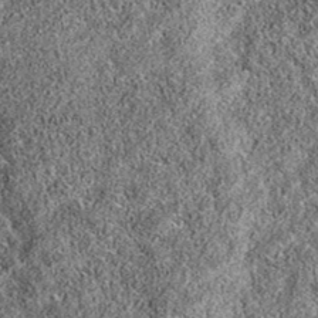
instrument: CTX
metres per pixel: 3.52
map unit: eAb
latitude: 36.1389
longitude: 106.6518
